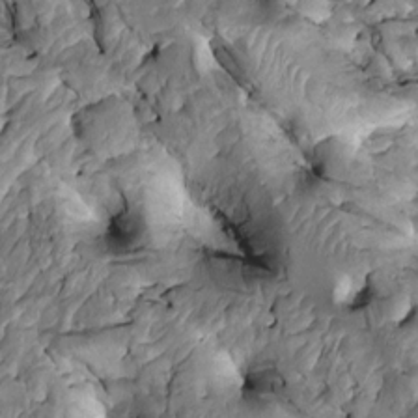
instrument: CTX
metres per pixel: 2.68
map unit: Htu
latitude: -1.1054
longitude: 148.5385
